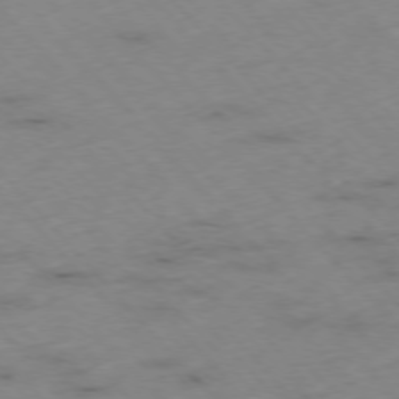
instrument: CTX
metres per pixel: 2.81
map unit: Hpe
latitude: -76.4251
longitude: -17.4426
